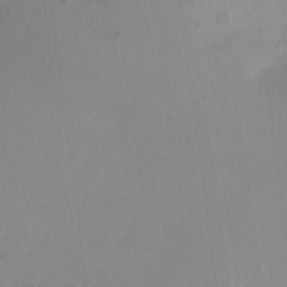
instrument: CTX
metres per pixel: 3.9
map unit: HNhu
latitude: 5.5371
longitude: 9.3698
